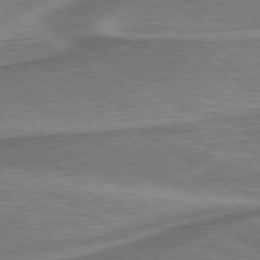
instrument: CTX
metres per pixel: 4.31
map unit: lApd
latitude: 79.8206
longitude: 171.3132
